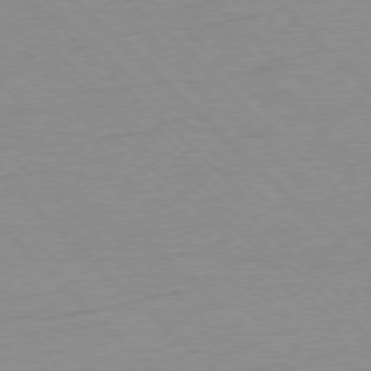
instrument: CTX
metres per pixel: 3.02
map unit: Ap
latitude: -77.2187
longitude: -85.0081
